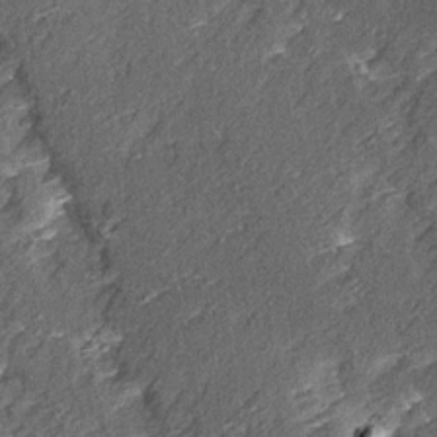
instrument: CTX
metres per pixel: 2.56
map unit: Ave
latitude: 15.7450
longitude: -104.0444
